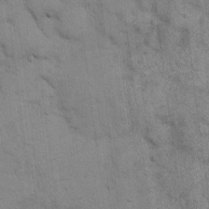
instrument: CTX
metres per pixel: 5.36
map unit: eHh
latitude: 15.7072
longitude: -66.1577
